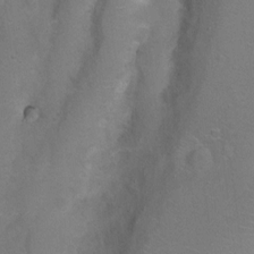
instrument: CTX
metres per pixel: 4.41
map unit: Nhu
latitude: 4.0255
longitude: -24.9513
